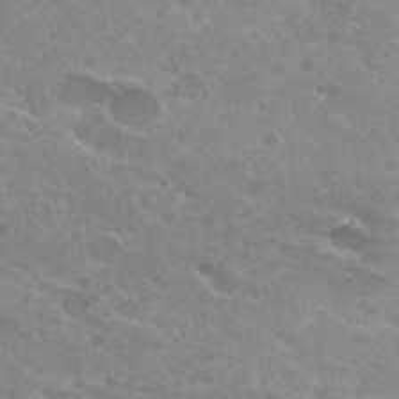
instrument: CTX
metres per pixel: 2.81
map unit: Hto
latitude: 25.9906
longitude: -36.7058
